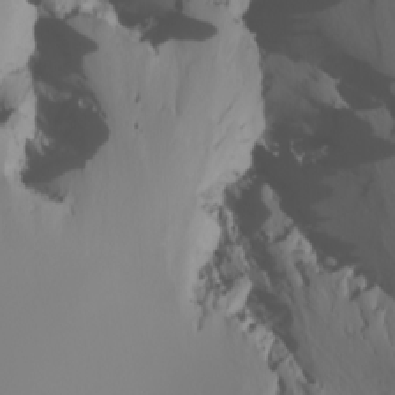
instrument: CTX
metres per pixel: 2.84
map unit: Nhu
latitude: -6.2739
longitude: -96.1389
